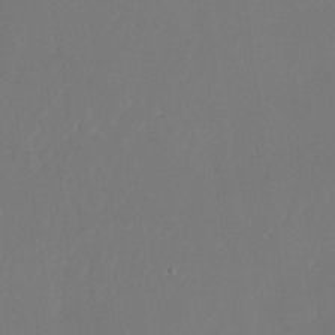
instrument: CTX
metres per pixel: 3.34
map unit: Nhu
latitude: -25.9745
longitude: -72.3657
